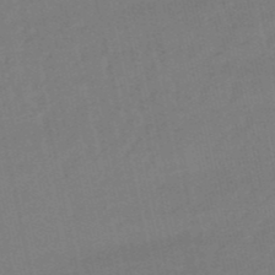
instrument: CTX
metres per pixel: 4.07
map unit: eHb
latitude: -49.7667
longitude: 73.2376
